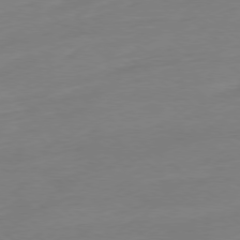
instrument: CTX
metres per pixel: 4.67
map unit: Ap
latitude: -78.6329
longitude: -98.8946
